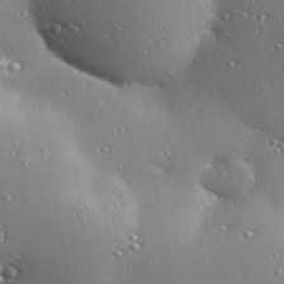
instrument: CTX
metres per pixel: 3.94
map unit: Hve
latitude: 28.0444
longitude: -91.8205
